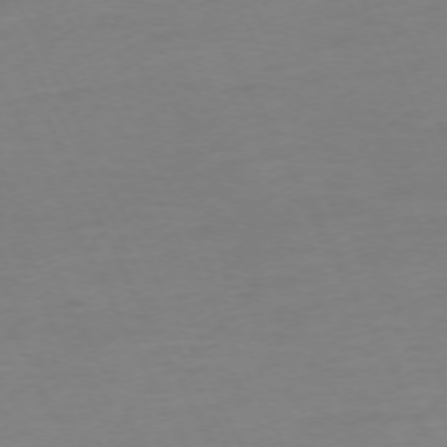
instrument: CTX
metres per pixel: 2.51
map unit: Ap
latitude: -73.8422
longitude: -70.1011
